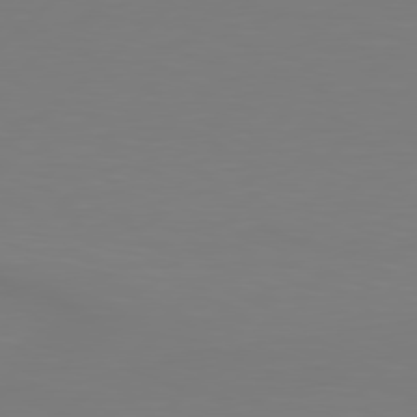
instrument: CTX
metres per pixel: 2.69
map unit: Hpe
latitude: 78.4790
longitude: -122.2711
